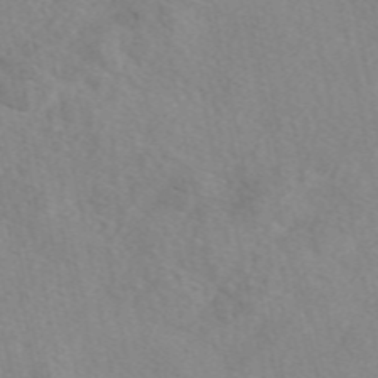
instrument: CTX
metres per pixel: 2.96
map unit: eAb
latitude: 48.6302
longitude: 111.3698
